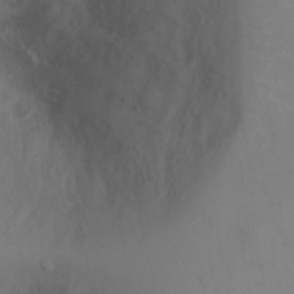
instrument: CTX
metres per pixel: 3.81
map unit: Ht
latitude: -2.2172
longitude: -33.7450
